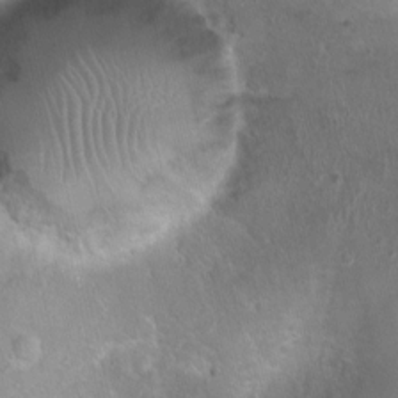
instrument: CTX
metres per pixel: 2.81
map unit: Nhu
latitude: 0.6868
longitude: -15.8584
